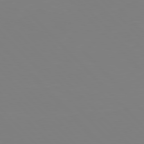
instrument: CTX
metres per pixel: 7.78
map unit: Hpe
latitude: 77.4237
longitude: -174.4979
